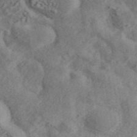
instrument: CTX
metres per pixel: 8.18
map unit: ANa
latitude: 44.6868
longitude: 45.8045
